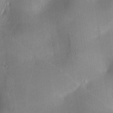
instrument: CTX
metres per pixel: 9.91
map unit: lAa
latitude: 2.2333
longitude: -117.2915
